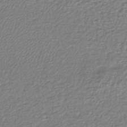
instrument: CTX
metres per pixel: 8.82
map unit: lHb
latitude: -43.5210
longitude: 68.9730
